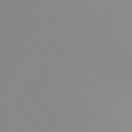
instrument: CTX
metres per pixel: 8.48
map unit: Nhu
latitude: -6.9919
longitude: -93.3481
